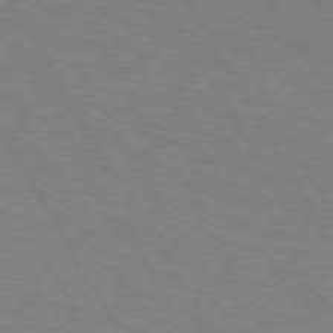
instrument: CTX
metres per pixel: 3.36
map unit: lApd
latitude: 72.5357
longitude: -56.9702
